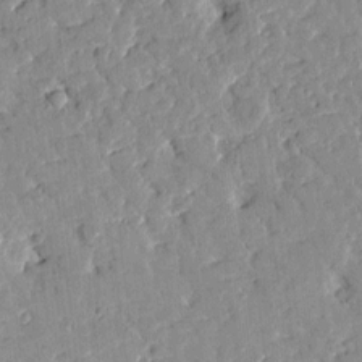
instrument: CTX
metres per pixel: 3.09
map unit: Htu
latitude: -1.7478
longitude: 174.8219
